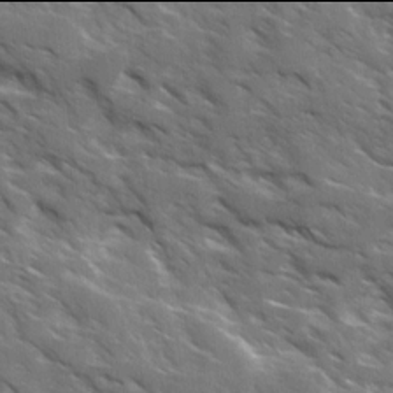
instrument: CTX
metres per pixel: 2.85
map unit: Ave
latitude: 17.9906
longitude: -130.4790
